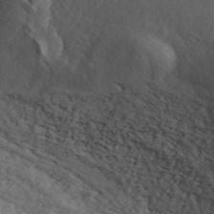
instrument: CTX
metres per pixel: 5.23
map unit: ANa
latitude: 45.6505
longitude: 23.4077
